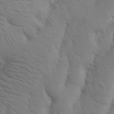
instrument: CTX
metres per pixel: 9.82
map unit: Nhu
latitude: 19.5182
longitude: -76.1389
